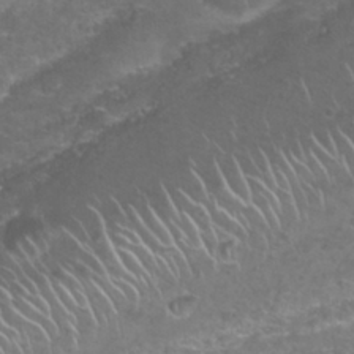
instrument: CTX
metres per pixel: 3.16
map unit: Nhu
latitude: 27.7450
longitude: -61.1025
